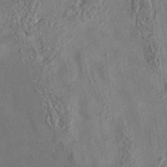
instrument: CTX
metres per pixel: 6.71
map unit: eAb
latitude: 35.4048
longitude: 112.1039
